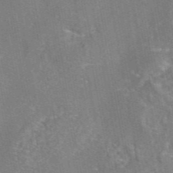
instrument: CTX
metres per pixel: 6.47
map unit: eAb
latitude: 45.7449
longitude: 107.5399
